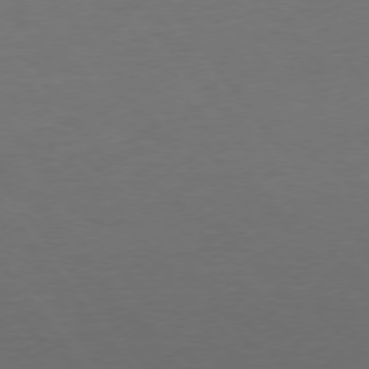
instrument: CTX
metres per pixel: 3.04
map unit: Hpe
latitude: 74.7057
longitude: -131.1970
